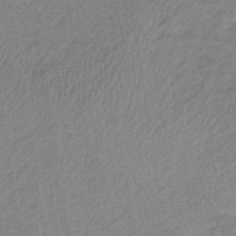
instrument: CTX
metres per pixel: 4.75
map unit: HNb
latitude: -34.0283
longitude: 62.8408
